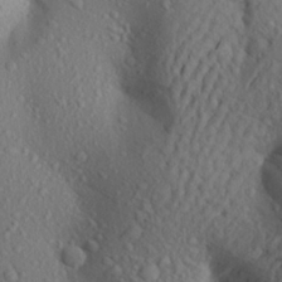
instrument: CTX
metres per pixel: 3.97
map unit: Aa
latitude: 23.4993
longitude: -146.6302
